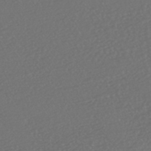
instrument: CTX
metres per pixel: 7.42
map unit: HNhu
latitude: -47.6344
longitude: 97.5588
